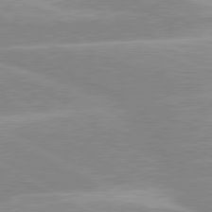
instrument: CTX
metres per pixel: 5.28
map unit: lApd
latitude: 80.3089
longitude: -124.4979
